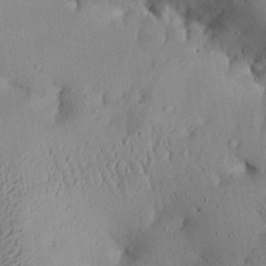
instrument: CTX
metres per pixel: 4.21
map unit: Aa
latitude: 28.3656
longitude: -133.5371
